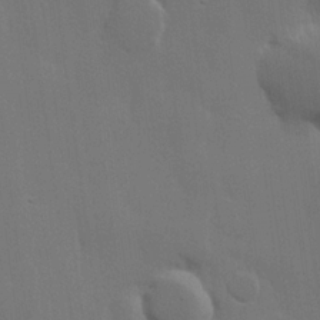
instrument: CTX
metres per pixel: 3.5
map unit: Hve
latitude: 22.6301
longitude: 146.1228
